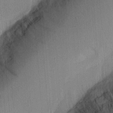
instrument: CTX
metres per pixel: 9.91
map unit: Aa
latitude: 21.6883
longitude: -144.1200
